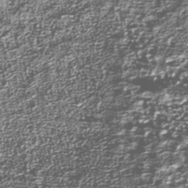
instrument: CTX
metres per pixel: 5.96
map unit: Nhu
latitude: -39.5210
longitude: -83.8016
